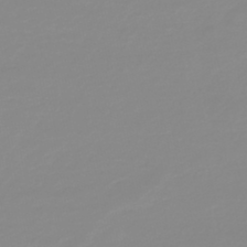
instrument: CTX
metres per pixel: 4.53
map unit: HNb
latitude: -44.0472
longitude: 51.5021
